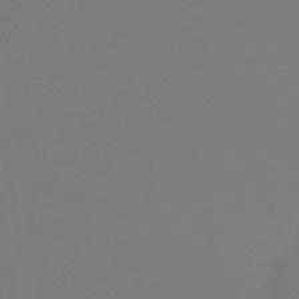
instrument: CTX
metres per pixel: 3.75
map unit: lHb
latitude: -46.3873
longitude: 60.0850
